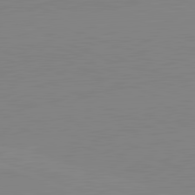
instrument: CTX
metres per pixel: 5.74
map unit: lApd
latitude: 81.8394
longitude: -156.8757
